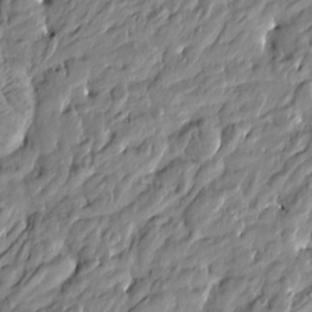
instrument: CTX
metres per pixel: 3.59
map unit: Htu
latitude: -5.4076
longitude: 178.0283
